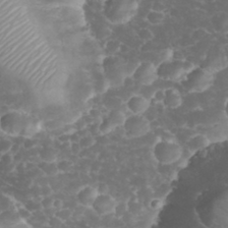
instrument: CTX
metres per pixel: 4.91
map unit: eHh
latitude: 32.8380
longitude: -62.9325
